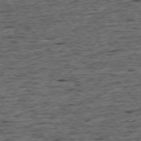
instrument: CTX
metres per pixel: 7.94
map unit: Ap
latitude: -75.6911
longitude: -92.1766
